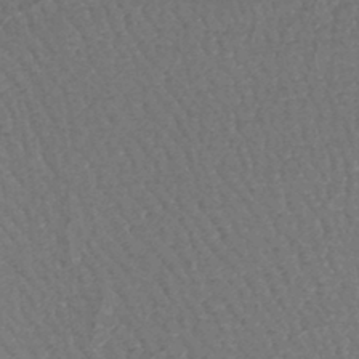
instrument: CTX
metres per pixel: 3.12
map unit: lHb
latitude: -43.5966
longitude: 78.4440
